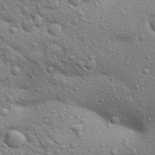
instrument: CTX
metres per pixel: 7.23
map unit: Aa
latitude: 30.3279
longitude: -147.7450
